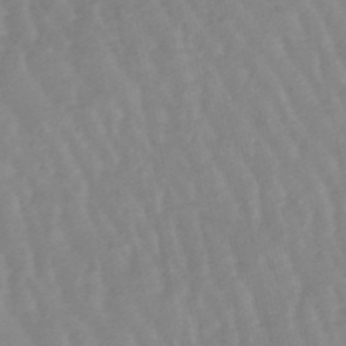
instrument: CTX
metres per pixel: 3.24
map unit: lHb
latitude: -48.4062
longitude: 77.7100
